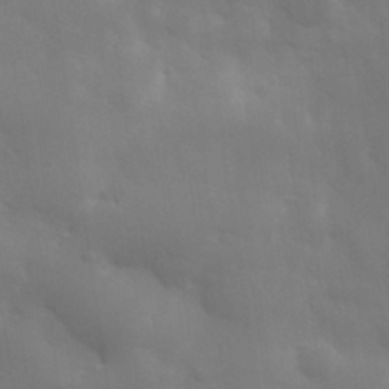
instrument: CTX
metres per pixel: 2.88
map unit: eHh
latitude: 31.5749
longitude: -70.1578
